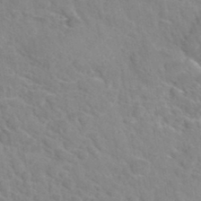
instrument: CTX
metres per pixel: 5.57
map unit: Hto
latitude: 36.0255
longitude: -47.4238
